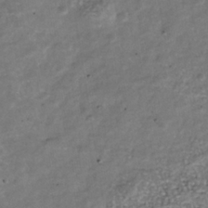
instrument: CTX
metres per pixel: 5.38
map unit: Nhu
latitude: -39.5399
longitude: -81.1970
